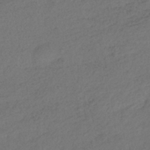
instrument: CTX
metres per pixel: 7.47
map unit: lHb
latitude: -39.7856
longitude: 70.8597
